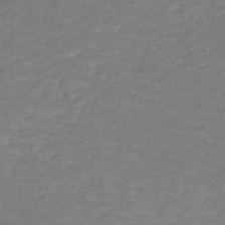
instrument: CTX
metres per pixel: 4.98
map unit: HNb
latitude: -50.1606
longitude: -52.6869
